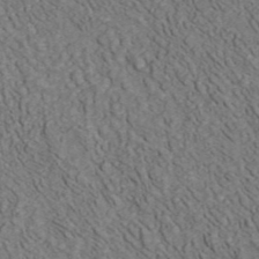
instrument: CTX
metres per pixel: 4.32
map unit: ANa
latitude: 42.5168
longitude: 30.8030
